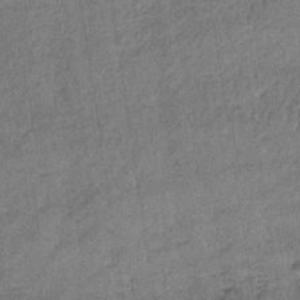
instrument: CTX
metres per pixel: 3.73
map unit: lHb
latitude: -35.9556
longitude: 64.3118
